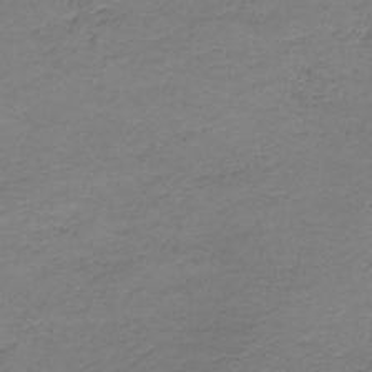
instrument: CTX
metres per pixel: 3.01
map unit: HNb
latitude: -36.6896
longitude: 53.8422
